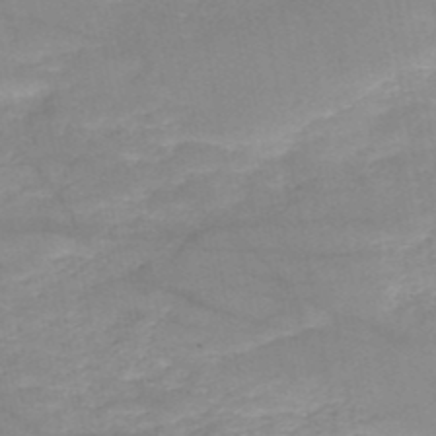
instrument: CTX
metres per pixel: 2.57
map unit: HNb
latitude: -50.3306
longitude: -39.7261
